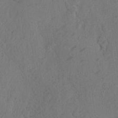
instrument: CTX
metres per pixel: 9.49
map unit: eHh
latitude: 2.9513
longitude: -78.4790
